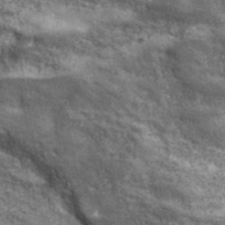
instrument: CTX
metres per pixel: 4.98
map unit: eHh
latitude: 43.8017
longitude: -88.9892
